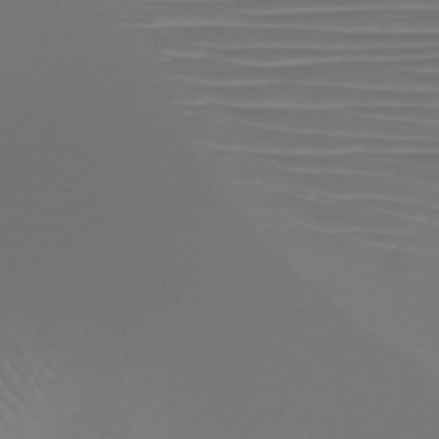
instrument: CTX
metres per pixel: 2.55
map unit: HNb
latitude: -47.3320
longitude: -42.0633
